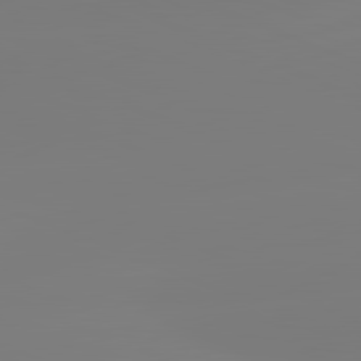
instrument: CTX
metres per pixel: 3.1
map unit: lApd
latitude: 81.6505
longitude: -159.9150
